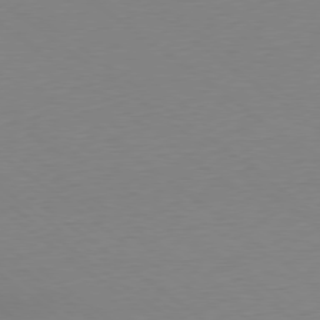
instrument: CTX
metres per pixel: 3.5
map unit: Ap
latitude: -79.1242
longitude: -55.9906
